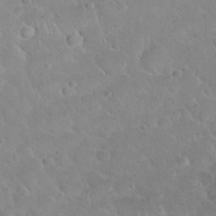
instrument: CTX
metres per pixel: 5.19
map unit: Nhu
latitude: 30.1956
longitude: -50.9324
